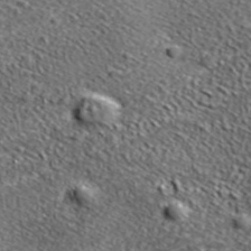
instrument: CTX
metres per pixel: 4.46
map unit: lHvf
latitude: 39.0836
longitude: -87.3293
